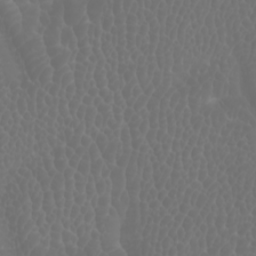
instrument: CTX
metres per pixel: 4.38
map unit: Htu
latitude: -1.0865
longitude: -76.4790
